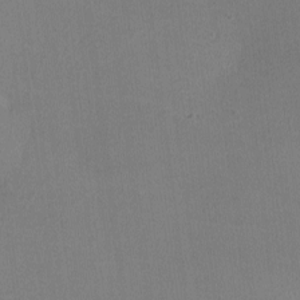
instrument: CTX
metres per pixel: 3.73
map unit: lHvf
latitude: -10.9164
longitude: -100.3089
